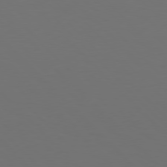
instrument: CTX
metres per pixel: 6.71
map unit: Hpe
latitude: 76.9891
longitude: -167.6127
